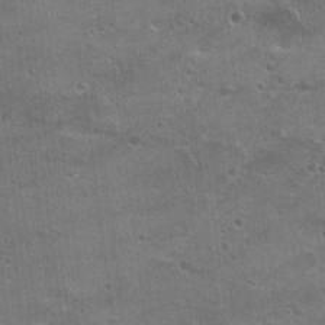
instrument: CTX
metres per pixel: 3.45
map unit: Hto
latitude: 22.0255
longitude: -43.0270
